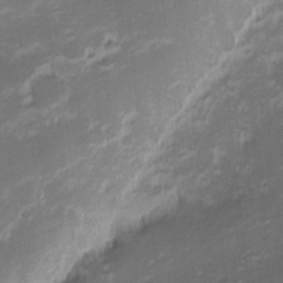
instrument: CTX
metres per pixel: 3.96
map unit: eHh
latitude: -2.2550
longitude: -81.8394
